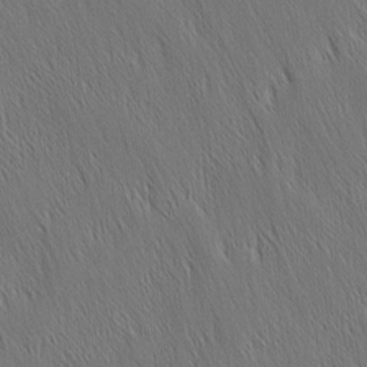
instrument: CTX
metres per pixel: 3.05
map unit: Nhu
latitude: -4.9163
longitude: -151.0269
